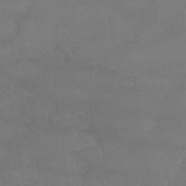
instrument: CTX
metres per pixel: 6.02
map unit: HNb
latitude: -45.1998
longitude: -37.1026
